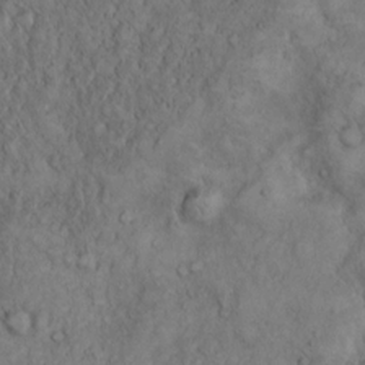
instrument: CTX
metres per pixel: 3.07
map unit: Hto
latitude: 12.1011
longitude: -57.6127
